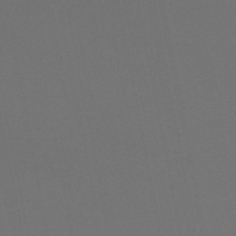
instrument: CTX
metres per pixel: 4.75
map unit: lHb
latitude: -47.4832
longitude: 68.7841
